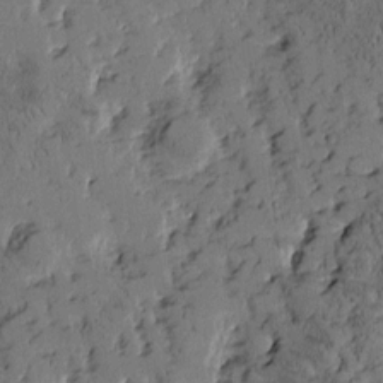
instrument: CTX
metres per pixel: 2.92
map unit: Htu
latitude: -2.8030
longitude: 175.9745
